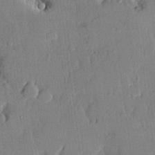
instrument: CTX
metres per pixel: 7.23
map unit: lHvf
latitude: 19.9906
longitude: 146.3873
